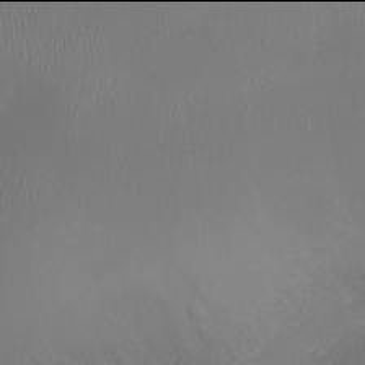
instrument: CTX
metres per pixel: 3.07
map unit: Ht
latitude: -6.0094
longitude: -26.3089
